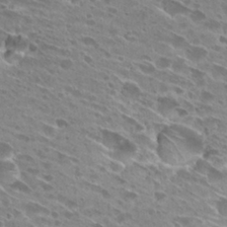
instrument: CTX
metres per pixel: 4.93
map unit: Hto
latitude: 28.3656
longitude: -44.1011
